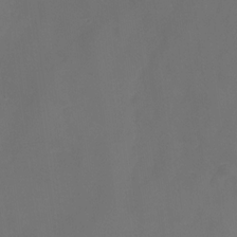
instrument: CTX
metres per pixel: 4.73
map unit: eHh
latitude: -23.8234
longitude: 15.8612
